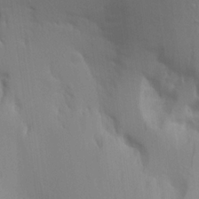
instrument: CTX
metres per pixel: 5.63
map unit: Aa
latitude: 21.8961
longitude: -146.1578
